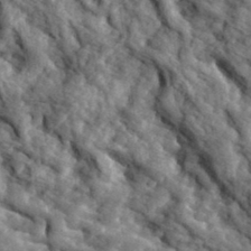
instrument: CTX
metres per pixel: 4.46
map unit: eHh
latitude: 36.5924
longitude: -80.1200
